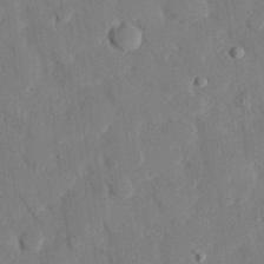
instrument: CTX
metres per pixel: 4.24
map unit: eHh
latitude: 27.3104
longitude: -80.5924
